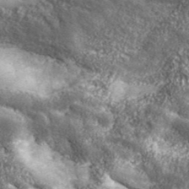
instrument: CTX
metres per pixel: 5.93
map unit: eHh
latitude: 43.0270
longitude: -90.2900
